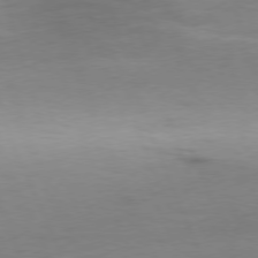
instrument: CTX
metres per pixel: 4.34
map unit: Ap
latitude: -76.7841
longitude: -73.1593
